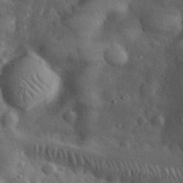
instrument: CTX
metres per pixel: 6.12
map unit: eHh
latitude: 31.7261
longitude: -71.1592
